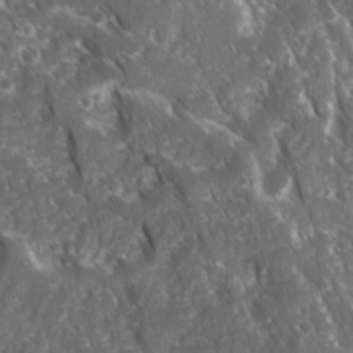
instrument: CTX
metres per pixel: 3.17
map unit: Ave
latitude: 15.6883
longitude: -132.2334
